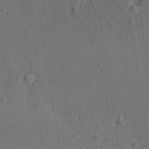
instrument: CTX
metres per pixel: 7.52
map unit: lAvf
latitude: 27.7450
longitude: -109.7071
